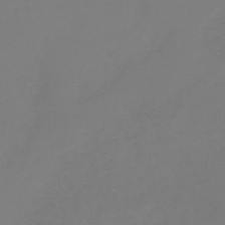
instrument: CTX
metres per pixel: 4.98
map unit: HNb
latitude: -44.6519
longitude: -45.4615
